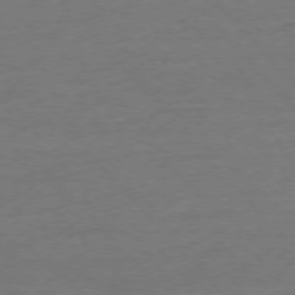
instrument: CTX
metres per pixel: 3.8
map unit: Ap
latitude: -76.8408
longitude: -93.4993
